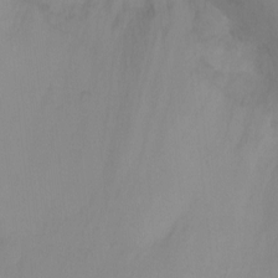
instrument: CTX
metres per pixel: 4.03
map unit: Ht
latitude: -8.1795
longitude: -35.1970
